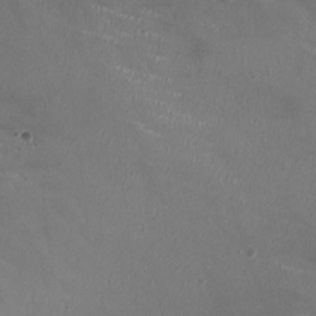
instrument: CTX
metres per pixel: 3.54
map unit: HNhu
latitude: 0.4979
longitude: -3.1025
